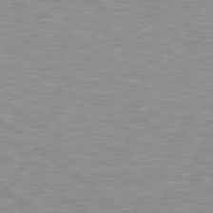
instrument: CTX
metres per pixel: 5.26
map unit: lApd
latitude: 79.2915
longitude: -89.2348
